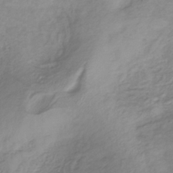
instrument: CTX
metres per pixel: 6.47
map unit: lHb
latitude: -36.9919
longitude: 72.9919
